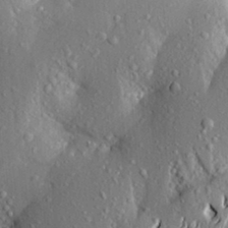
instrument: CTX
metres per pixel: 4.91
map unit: Aa
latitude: 20.7624
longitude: -150.1011
